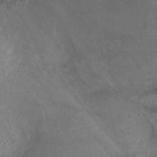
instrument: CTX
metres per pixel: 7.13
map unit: Ht
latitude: -2.6140
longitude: -29.8205
